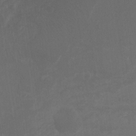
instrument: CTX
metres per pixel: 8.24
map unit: Ht
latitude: -10.8786
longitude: -35.0458
